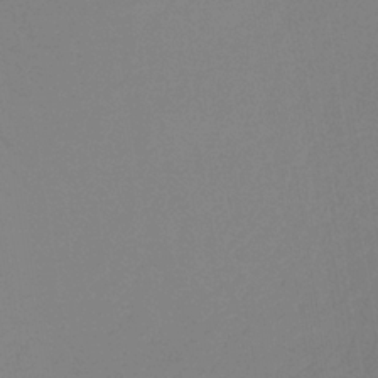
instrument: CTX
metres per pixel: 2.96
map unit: lHb
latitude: -33.7100
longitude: 67.0864
